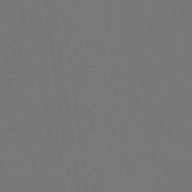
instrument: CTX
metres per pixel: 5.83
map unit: eHb
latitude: -49.4833
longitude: 84.0850
